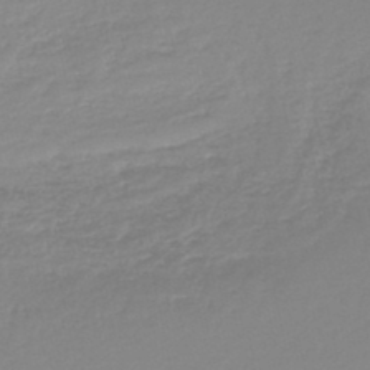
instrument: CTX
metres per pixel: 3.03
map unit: lHb
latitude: -46.0850
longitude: 64.9164
